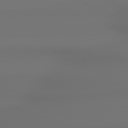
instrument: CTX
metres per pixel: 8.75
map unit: lApd
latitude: 79.2348
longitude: -137.8017
